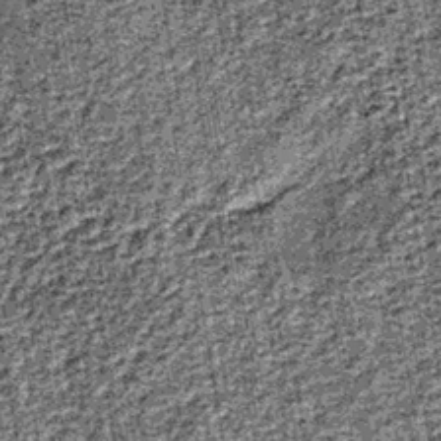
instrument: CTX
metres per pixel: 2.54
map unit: lHb
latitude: -39.8611
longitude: 64.5574
